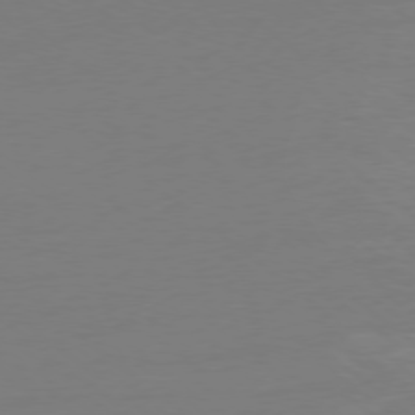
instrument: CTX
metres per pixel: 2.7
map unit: Ap
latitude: -78.3495
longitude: -66.0444
